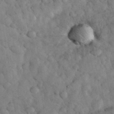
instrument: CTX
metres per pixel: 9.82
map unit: eHh
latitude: 33.4049
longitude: -68.7057
